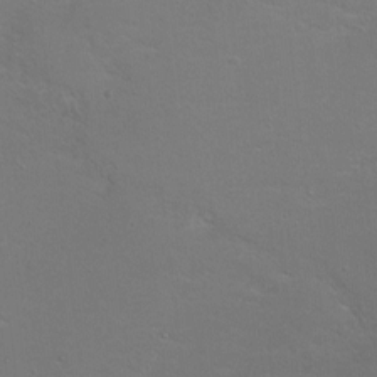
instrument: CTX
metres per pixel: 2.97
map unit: Ht
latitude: 0.2333
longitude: -37.8395
